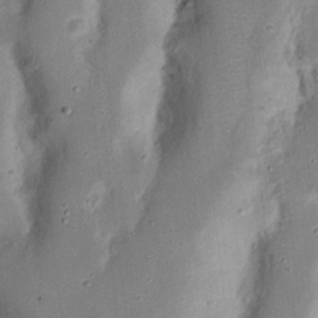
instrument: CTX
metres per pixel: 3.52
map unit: Nhu
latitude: 17.8205
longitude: -74.1011
